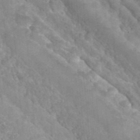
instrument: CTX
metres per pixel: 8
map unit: Nhu
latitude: 28.3467
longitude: -54.8191
